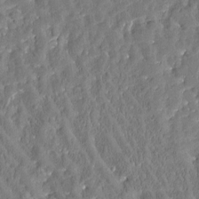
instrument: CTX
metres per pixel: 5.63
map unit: Htu
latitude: -3.5021
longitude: 175.0486
